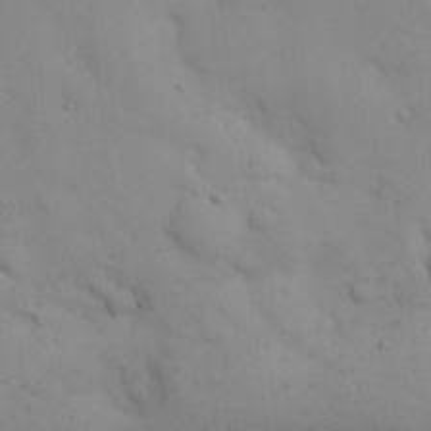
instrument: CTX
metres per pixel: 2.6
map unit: eHh
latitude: 27.5182
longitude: -75.5938
